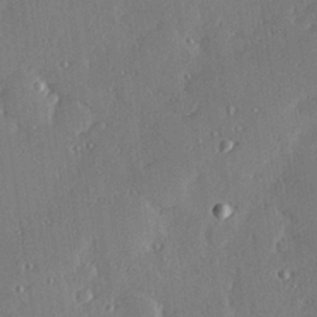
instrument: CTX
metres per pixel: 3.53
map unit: Hve
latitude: 28.1011
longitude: -91.4237
